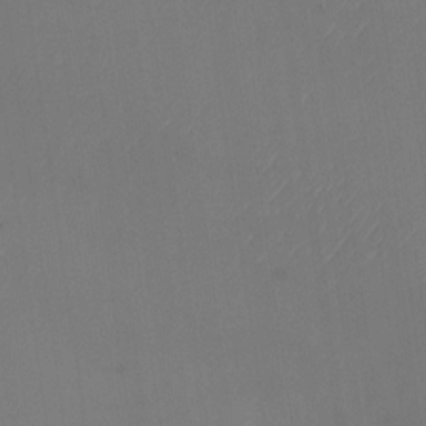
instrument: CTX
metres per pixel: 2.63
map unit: Nhu
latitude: -23.5966
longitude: -70.7057
